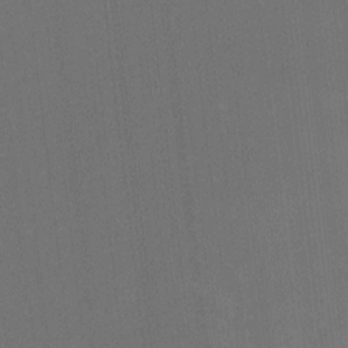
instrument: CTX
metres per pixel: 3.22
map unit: Ht
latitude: -10.4818
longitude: -38.4601
